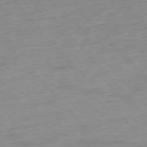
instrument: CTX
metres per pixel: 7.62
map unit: Hpe
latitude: -76.8597
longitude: -15.1026
